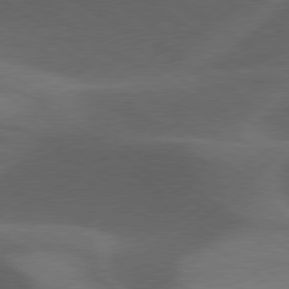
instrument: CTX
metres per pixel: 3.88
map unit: lApd
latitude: 79.2537
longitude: -50.4223
